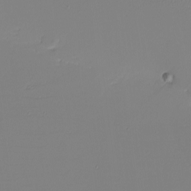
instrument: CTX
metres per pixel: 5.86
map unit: eHh
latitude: -5.9178
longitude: -83.1592
